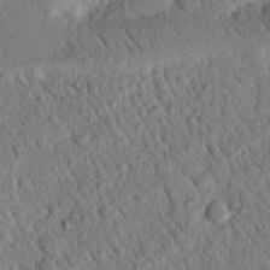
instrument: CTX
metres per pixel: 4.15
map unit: Nhu
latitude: 20.8380
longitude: -77.9339
